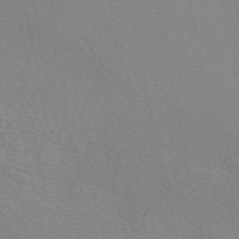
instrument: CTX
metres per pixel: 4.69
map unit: eAb
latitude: 50.5167
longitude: 108.1795
